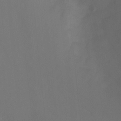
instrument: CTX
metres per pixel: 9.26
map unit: Nhu
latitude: -4.5951
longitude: -77.0836
